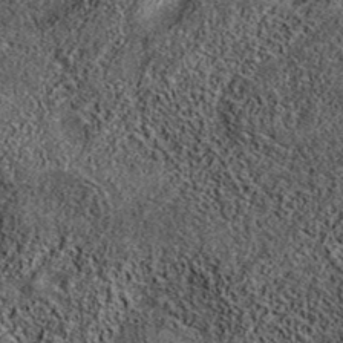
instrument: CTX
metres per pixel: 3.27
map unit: eAb
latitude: 37.4615
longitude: 107.1242
